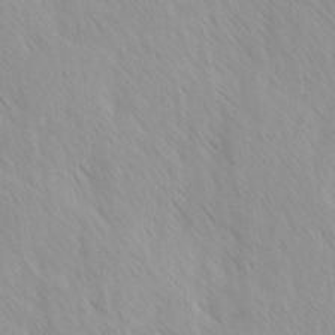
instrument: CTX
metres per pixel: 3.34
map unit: Ave
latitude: -1.3321
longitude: -112.8947
